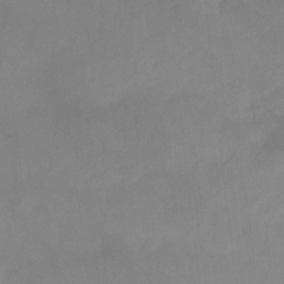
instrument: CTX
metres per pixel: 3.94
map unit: Ht
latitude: -15.5022
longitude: -48.2145
